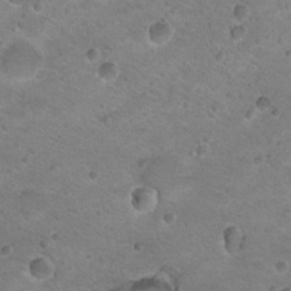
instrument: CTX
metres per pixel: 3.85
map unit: Nhu
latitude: 18.4790
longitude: -32.8002
